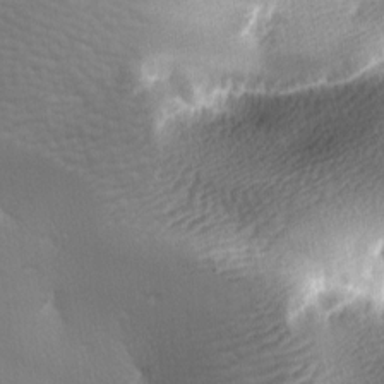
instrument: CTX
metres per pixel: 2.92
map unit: lAa
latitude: -9.9745
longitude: -125.4993
